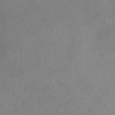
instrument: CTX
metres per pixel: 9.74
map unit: lHb
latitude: -40.7085
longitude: 74.9353
